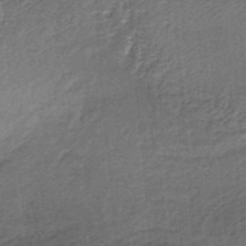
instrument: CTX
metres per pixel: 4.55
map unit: lHb
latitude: -36.1983
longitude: 60.3117
